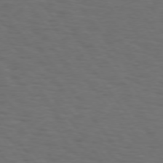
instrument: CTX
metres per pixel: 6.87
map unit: Hpe
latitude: 74.1578
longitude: -131.2537
